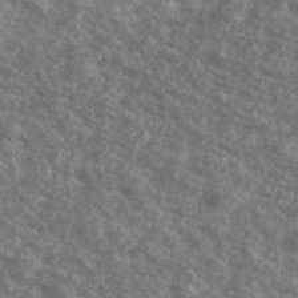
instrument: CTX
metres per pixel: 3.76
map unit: Ave
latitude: 39.6505
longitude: -110.8758
